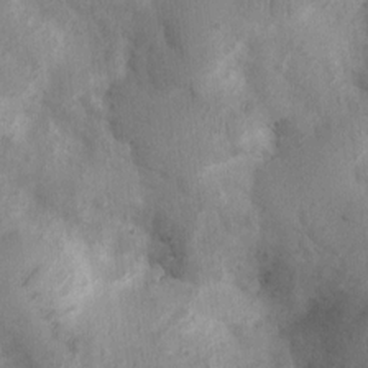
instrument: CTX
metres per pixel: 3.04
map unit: Ht
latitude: 3.1592
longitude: -26.8002
